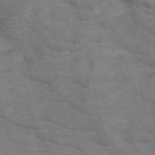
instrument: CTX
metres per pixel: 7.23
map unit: HNb
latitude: -47.1620
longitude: -48.1200
